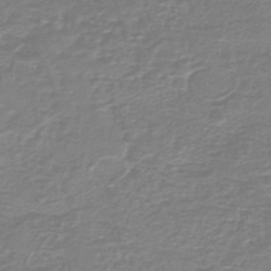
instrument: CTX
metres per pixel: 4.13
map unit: HNb
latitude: -46.9541
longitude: 52.3873
